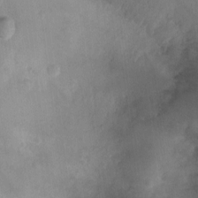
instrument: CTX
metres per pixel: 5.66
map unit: Ht
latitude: -8.9164
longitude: -21.4994
